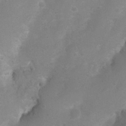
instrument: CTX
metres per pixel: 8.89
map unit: Nhu
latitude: 4.3278
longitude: -25.0647
